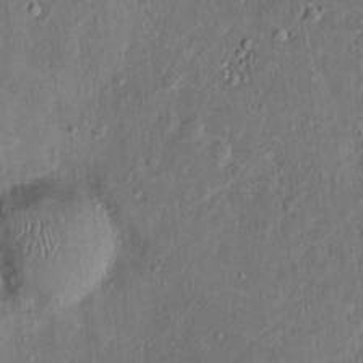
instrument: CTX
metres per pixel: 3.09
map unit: Nhu
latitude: 1.0836
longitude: -14.7813
